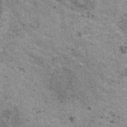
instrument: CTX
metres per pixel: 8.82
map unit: HNhu
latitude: 3.4237
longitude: 4.1983
